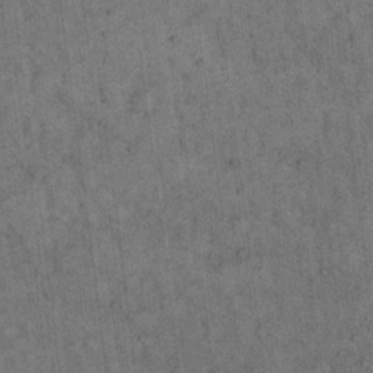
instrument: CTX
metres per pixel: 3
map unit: eHh
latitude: 15.7072
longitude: -64.9136
